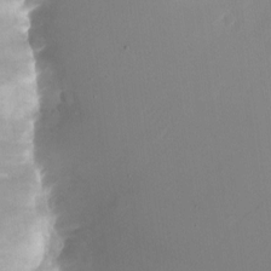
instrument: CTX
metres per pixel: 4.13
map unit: Nhu
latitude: -23.4455
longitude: -71.3293
